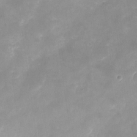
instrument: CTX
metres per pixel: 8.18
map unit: Nhu
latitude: -24.1606
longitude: -70.1578
